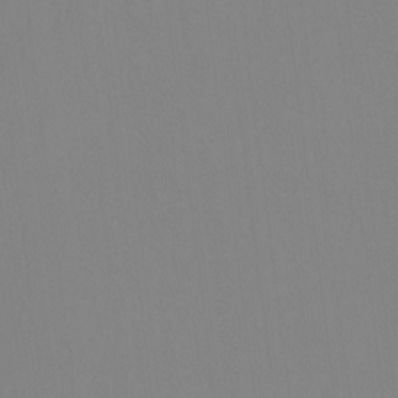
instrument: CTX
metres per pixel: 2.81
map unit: Ht
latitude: -9.0864
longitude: -34.7624
